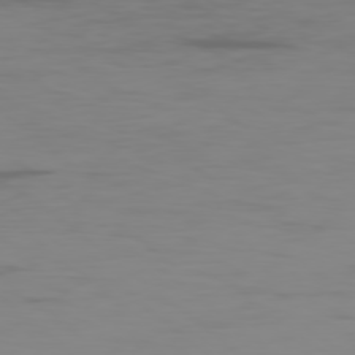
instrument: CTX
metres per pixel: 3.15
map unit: Ap
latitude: -79.0486
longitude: -70.9891
